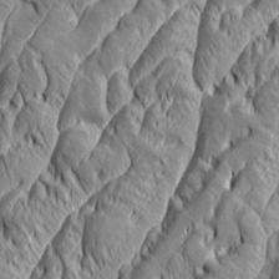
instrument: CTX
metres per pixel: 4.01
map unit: Aa
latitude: 7.2159
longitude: -129.2348
